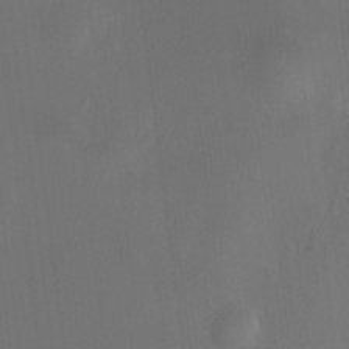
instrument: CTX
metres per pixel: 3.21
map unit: HNhu
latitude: 8.2334
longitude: 12.5952
